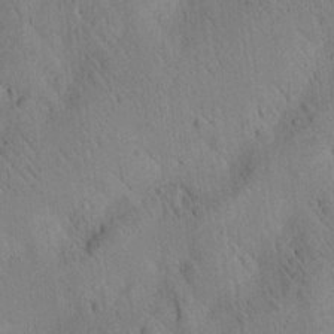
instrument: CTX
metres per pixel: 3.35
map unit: Aa
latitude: 25.2348
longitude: -143.2159
